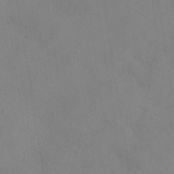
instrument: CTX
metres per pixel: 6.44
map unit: HNhu
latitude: -40.3306
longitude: 101.0297
